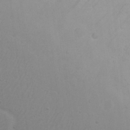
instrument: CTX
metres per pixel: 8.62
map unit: eHh
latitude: 17.7639
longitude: -71.5938
